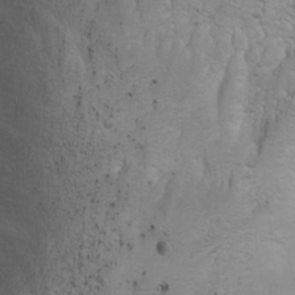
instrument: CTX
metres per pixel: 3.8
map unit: Nhu
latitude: -6.2928
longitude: -67.4804
